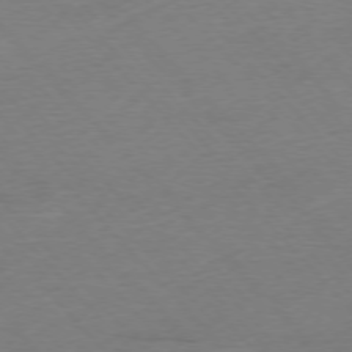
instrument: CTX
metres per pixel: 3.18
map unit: Ap
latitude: -76.4062
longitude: -94.8002
